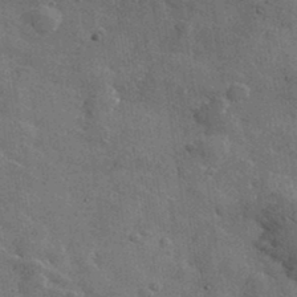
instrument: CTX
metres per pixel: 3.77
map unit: lHvf
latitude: 36.7813
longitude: -89.9339
